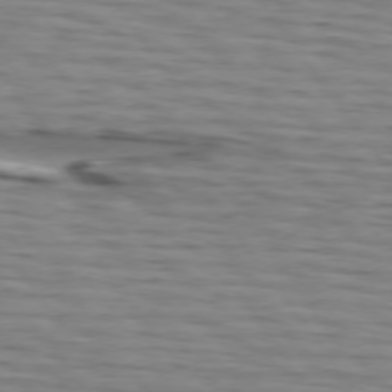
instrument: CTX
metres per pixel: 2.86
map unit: lApd
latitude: 74.9136
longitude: -71.8772
